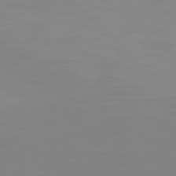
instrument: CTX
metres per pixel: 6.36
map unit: Hpe
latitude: 77.5182
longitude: -176.1766
